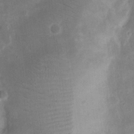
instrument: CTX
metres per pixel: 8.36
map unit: eHh
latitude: 20.1956
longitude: -70.3845
